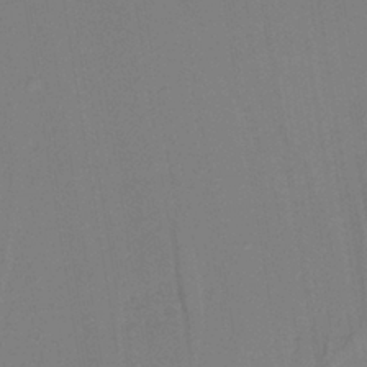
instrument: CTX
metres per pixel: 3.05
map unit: lHb
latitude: -38.1228
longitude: 56.1228
